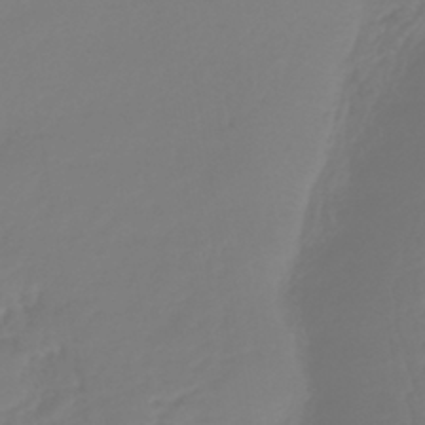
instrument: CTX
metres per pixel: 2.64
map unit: lHb
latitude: -42.8408
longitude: 60.3684
